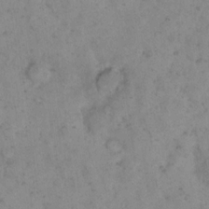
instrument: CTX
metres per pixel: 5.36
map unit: eHh
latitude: 16.3467
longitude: -63.9717
